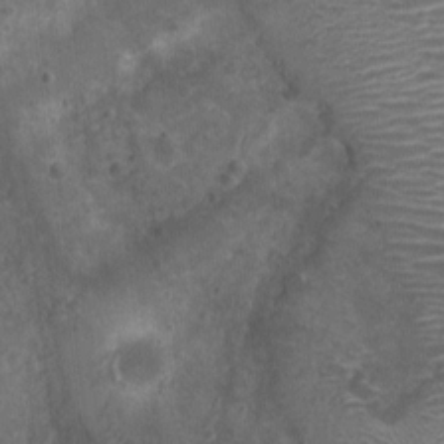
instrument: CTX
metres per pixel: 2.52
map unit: Ht
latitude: 3.8772
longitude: -19.7449
